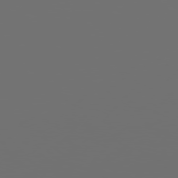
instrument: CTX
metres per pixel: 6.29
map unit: Hpe
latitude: 76.8947
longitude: -140.1011
